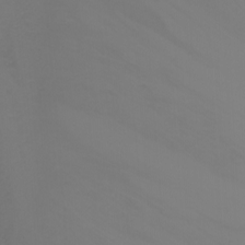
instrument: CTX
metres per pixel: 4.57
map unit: Nhu
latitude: -7.5210
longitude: -85.6694
